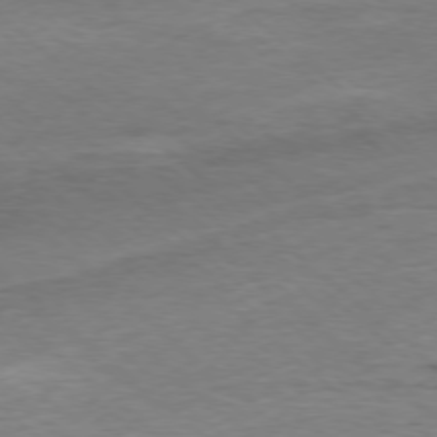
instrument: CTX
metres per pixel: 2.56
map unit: Ap
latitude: -77.7289
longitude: -92.8758
